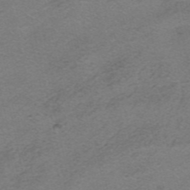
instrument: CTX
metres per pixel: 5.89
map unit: HNhu
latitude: -40.8597
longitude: 104.1039
